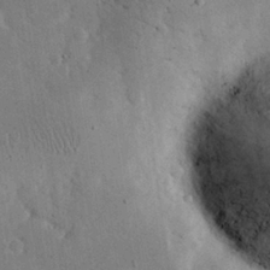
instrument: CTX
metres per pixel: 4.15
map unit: eHh
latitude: 25.0836
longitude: -68.4601
